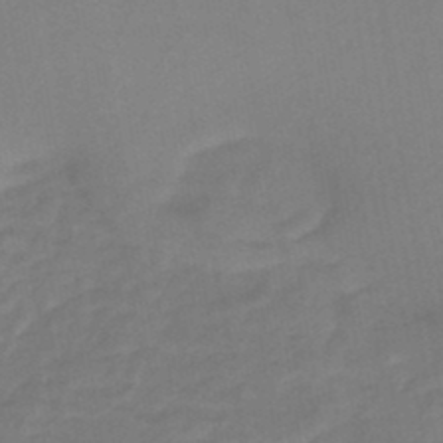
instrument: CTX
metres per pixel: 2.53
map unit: HNb
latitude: -46.8030
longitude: -39.0647
